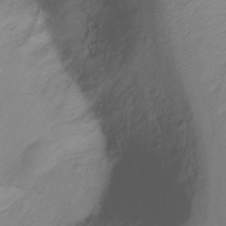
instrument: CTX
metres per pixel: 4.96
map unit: Hto
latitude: -11.4266
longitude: -39.6694
